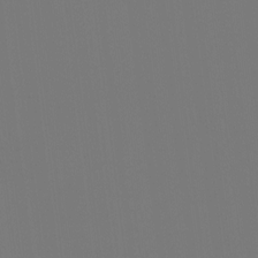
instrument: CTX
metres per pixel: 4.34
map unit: Htu
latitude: -13.8234
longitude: -48.5924
